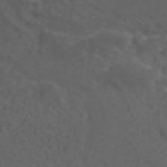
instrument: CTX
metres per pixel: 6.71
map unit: ANa
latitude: 42.2523
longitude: 34.1417
